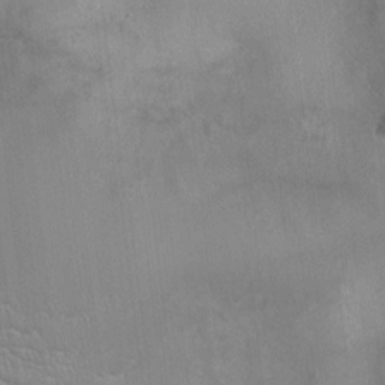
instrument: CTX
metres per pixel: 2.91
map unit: Ht
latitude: -3.0486
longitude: -17.1403
